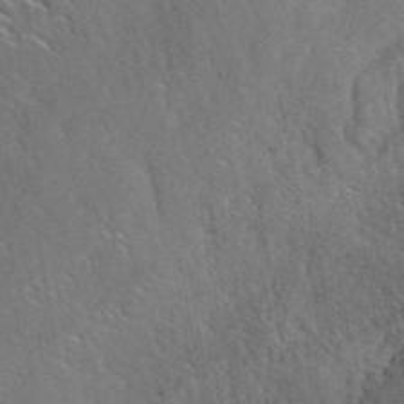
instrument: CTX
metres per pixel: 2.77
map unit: ANa
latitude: 41.2348
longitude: 52.1039
